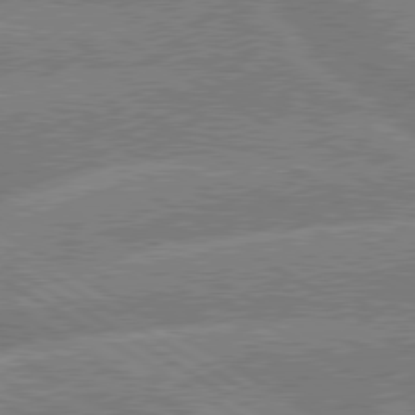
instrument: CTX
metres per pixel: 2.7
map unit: lApd
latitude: 79.5749
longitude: -133.8772
